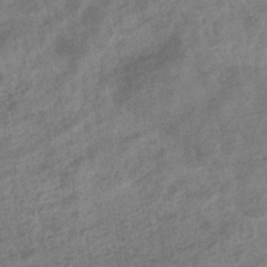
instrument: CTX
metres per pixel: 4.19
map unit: eHb
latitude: -35.2376
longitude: 77.9178
